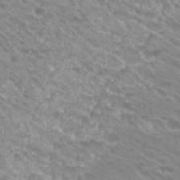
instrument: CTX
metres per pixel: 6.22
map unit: Hto
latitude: 26.1956
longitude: -36.2712
